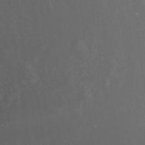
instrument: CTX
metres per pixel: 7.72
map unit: Nhe
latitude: -27.5966
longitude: -109.3859
